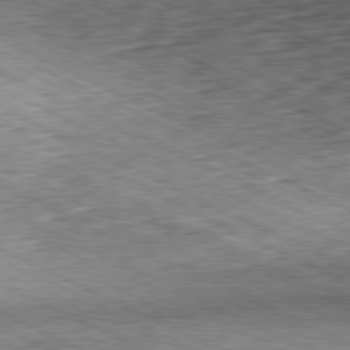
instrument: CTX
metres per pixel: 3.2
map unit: Hpe
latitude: -81.1431
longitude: 11.0675
